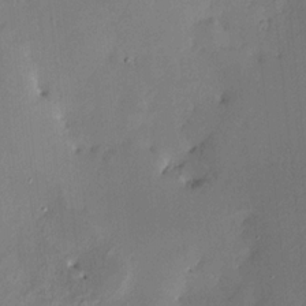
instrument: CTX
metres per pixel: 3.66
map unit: HNhu
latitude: 6.9325
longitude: 5.7099
